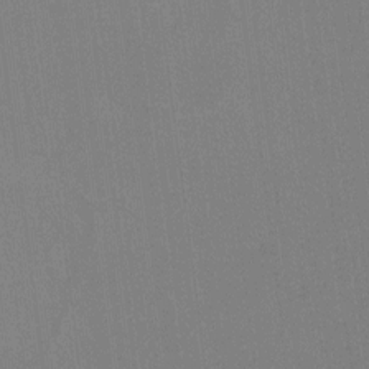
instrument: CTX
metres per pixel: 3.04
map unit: Ht
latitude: -11.6155
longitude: -46.2712
